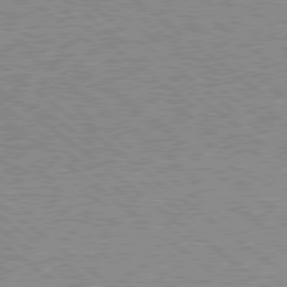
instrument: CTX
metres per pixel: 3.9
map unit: Hpe
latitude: 78.6302
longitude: -168.8002
